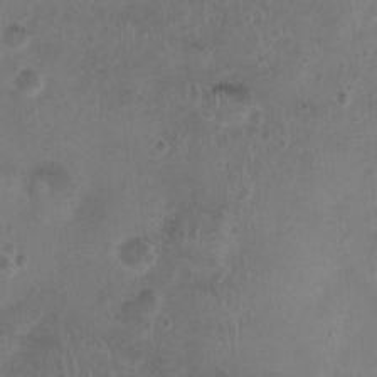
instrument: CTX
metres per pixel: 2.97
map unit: Nhu
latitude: 1.0269
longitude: -15.4049
